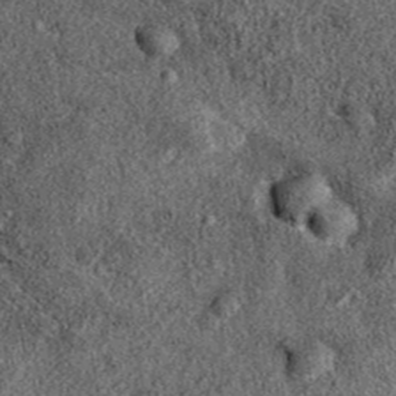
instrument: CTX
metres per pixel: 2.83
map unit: eAb
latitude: 38.2145
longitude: 106.9730
